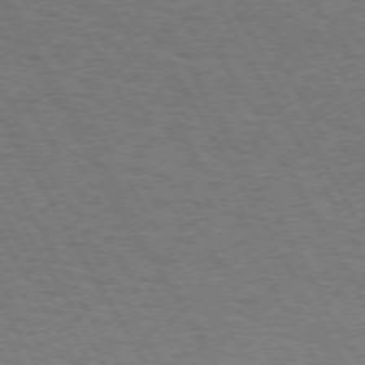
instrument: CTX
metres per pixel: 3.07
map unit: Hpe
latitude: 72.4223
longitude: -128.7813
